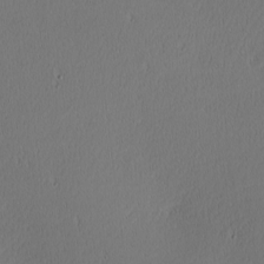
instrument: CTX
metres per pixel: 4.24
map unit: Nhu
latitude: 0.5545
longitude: -79.0459
